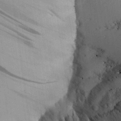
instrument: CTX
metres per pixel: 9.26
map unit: Aa
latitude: 26.4790
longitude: -134.4223
